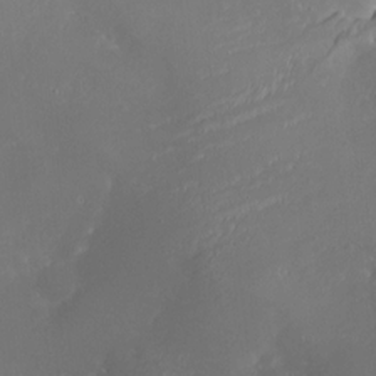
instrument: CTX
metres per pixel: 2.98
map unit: HNhu
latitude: 10.2334
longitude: 11.8800
